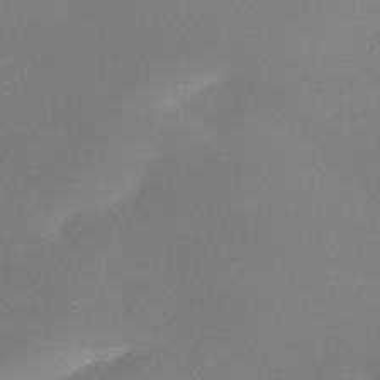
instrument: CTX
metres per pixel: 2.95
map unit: HNhu
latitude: -41.4454
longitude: 93.5399
